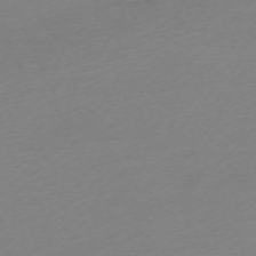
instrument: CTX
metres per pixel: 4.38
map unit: Nhu
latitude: -67.9178
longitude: 39.9745
